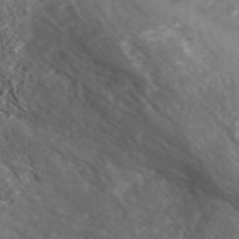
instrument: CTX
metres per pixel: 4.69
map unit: ANa
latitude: 42.2901
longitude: 33.1998
